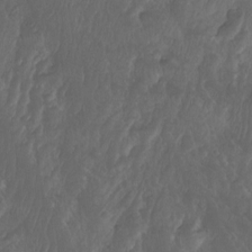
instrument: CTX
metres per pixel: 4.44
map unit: Aa
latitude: -8.2739
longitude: -77.4426
